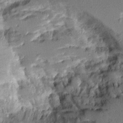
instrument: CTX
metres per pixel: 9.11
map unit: Aa
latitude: 11.3860
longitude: -125.9339
